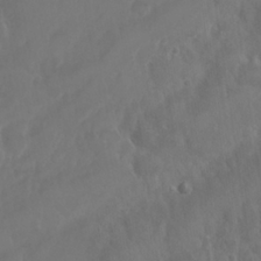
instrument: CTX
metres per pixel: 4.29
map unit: Nhu
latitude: 25.1214
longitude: -62.2145
